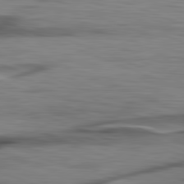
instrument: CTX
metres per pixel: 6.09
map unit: lApd
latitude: 81.7639
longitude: 127.8044
